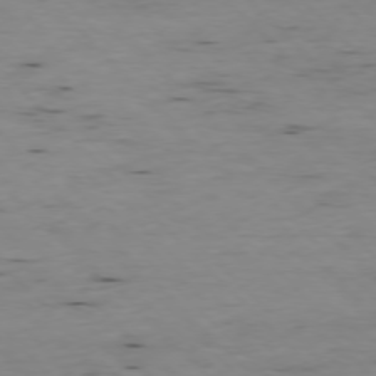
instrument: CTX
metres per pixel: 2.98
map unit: Ap
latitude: -76.8408
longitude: -89.6883
